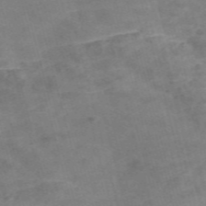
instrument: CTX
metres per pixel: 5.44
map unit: Nve
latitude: -58.8407
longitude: 51.9178
